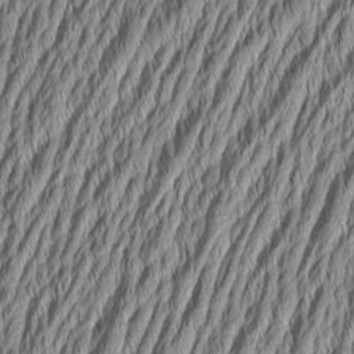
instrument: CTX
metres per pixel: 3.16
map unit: Aa
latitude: 6.4979
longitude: -129.3670
